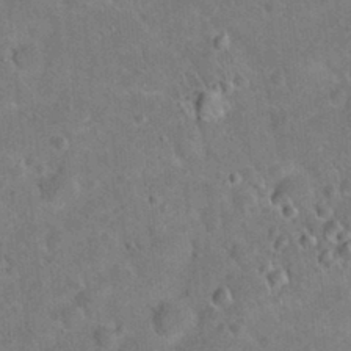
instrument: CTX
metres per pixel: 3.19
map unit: Hto
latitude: 19.1025
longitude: -49.9528
